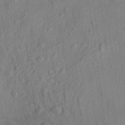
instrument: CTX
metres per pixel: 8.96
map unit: Aa
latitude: 29.3670
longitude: -138.5924
